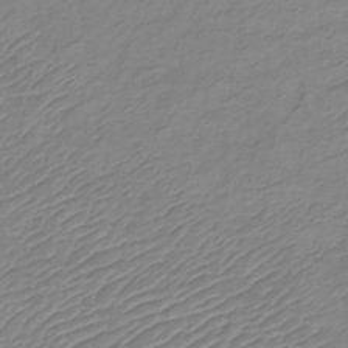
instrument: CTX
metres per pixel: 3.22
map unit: lHb
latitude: -36.3306
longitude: 72.5007
